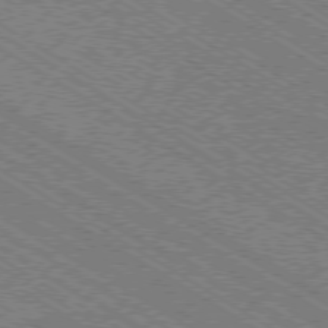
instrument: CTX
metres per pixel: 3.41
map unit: Ap
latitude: -79.1620
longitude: -78.6680
